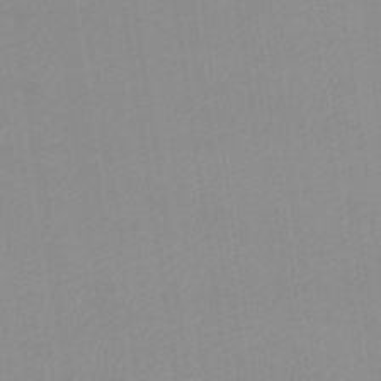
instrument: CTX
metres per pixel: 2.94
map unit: lHb
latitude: -47.4832
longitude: 67.3321
